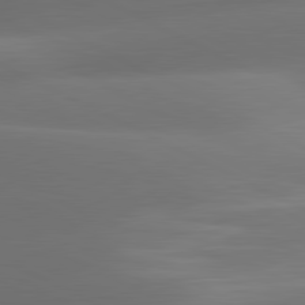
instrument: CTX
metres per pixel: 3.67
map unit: lApd
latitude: 81.1403
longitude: 132.1417
